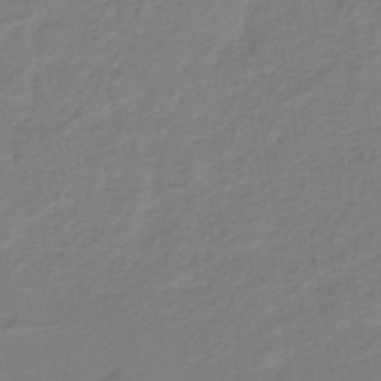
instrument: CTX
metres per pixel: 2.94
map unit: lHb
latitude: -42.0661
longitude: 52.5762
